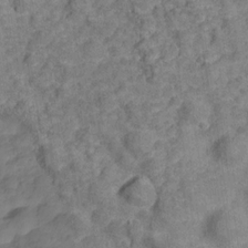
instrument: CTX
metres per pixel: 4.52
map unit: Hve
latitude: -28.0661
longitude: 91.7856
